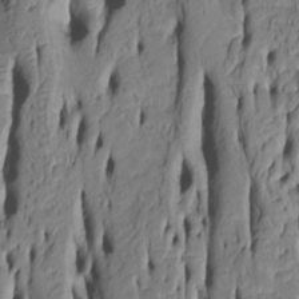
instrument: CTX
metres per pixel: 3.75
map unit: Htu
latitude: -5.4454
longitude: 150.8974
